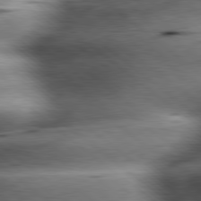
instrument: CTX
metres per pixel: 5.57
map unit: lApd
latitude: 79.7450
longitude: -139.9906
